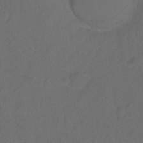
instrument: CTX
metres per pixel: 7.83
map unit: Hto
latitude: -10.2173
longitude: -37.1592
